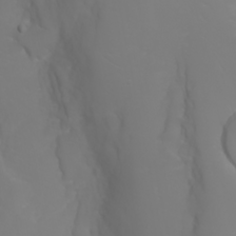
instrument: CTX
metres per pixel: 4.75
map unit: Nhu
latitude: -6.5573
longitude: -88.5735
